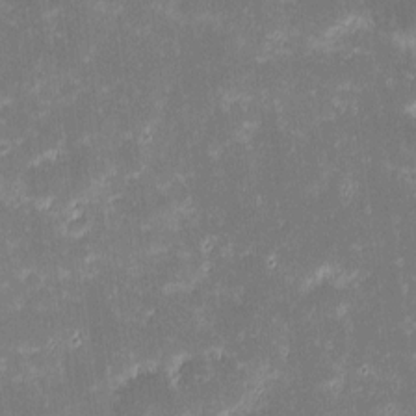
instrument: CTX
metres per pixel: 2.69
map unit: eHh
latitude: -2.2550
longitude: -86.2900
